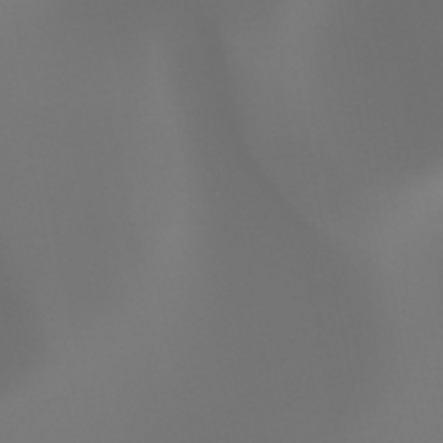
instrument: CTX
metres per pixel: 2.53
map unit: HNhu
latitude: -47.5588
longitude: 30.3873
